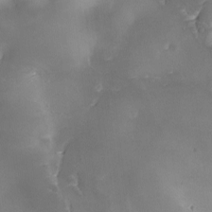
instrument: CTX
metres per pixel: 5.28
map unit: Ave
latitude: -10.3117
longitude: -122.1011
